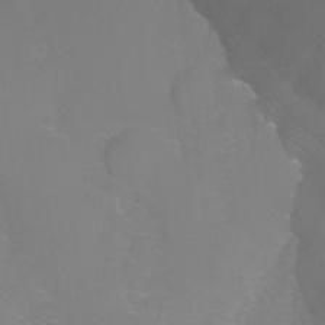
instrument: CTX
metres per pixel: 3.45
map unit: Ht
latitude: -6.5196
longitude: -29.7827
